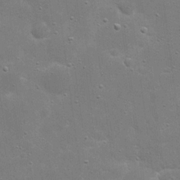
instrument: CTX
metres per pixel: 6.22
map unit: eHh
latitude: 21.0837
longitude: -67.0647
